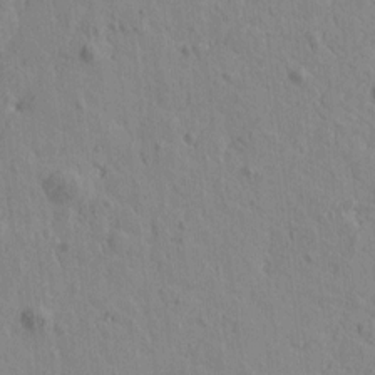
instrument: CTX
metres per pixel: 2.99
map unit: Htu
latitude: -2.2739
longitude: -175.6316
